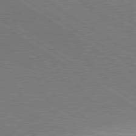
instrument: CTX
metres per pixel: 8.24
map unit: lApd
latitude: 80.2145
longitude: 129.4643
